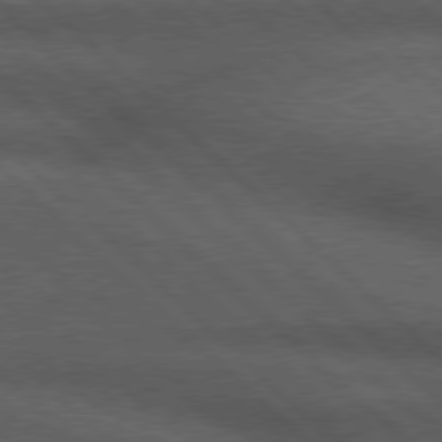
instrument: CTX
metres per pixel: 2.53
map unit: Hpe
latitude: 78.1011
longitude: -158.6302
